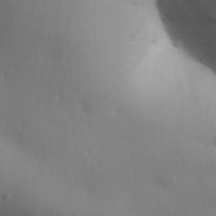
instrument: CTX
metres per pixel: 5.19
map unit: Aa
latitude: 32.7624
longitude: -143.8206
